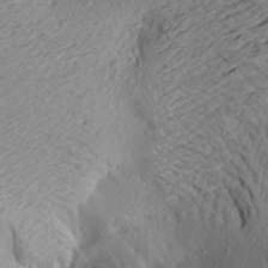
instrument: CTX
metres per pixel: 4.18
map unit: Aa
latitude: 20.9892
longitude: -148.9136
